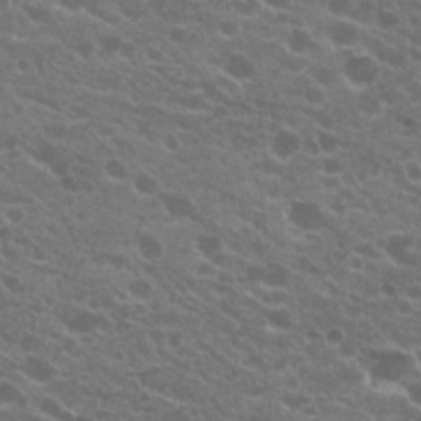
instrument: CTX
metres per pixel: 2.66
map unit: Hto
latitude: 20.8947
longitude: -34.6112
